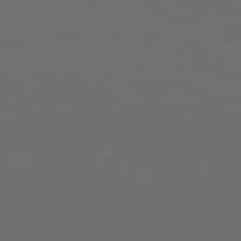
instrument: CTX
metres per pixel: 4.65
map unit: Hpe
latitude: 76.8002
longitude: -140.3089
